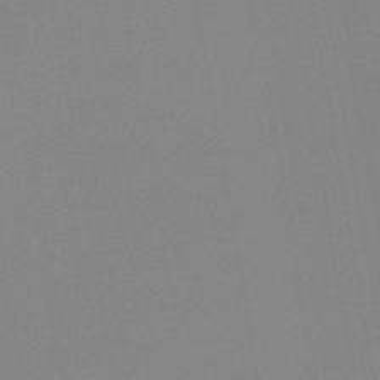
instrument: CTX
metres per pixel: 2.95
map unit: HNb
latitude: -44.9353
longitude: -40.4412
